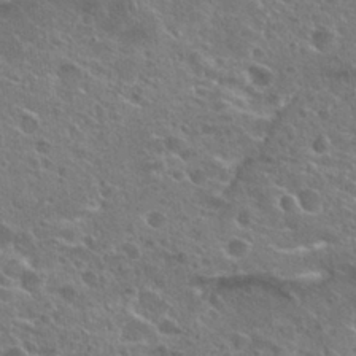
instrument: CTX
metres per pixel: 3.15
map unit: Hto
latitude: 25.3670
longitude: -45.5749
